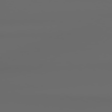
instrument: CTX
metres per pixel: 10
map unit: lApd
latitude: 79.2915
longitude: -139.4615
